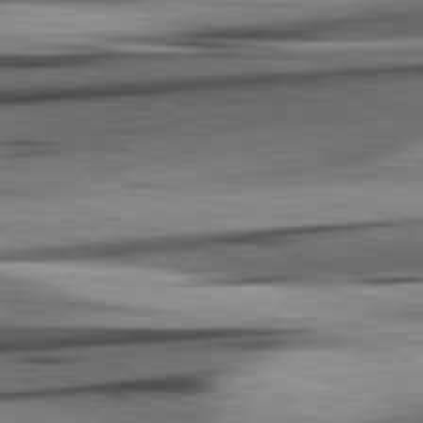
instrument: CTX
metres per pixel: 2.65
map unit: lApd
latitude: 82.6868
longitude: 160.3684
